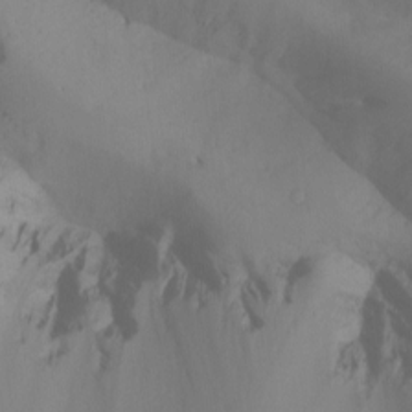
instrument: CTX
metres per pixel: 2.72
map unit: Nhu
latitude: -12.1417
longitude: -67.9528
